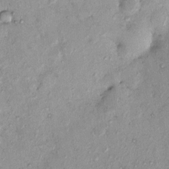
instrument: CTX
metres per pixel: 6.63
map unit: eHh
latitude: -0.1795
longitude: 16.9920
